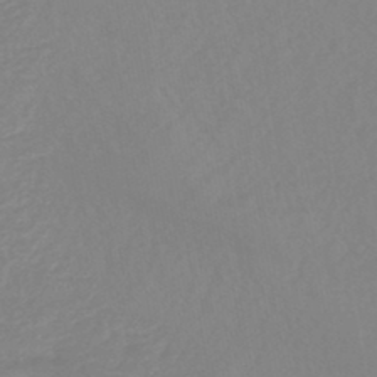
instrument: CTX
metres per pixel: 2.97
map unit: eHb
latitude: -45.1431
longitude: 84.3306
